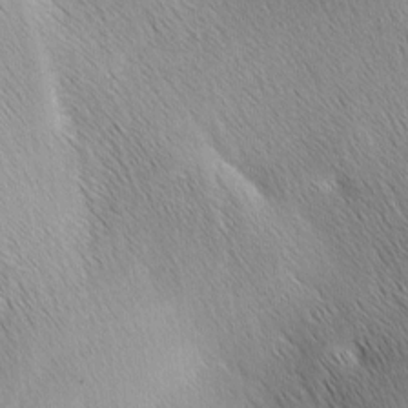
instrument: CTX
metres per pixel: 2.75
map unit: Ave
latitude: 1.3292
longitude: -114.7057
